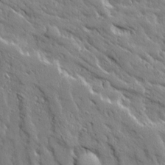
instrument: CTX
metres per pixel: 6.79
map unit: Ave
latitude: 19.5560
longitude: -136.0822
